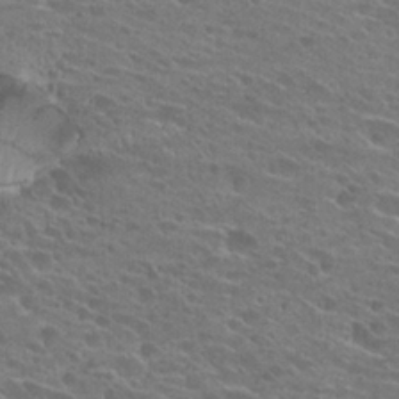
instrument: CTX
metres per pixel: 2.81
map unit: Hto
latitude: 25.1592
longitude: -43.8017
